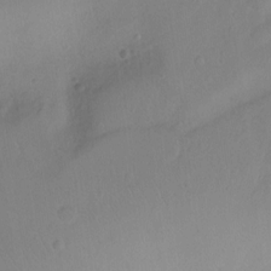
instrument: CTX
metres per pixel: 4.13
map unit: Hto
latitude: -11.5966
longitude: -38.4979
